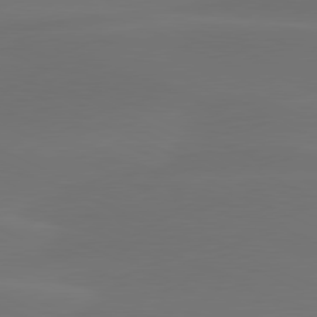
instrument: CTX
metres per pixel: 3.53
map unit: lApd
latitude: 80.3089
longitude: -83.3481
